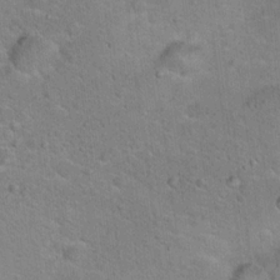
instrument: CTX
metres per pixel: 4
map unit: Hto
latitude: 18.6490
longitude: -43.8017
